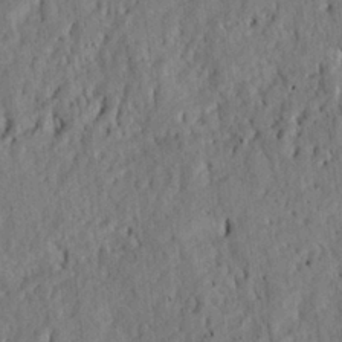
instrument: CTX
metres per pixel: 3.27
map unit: eHh
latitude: 24.3278
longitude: -80.2333
